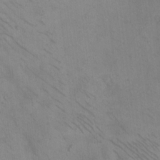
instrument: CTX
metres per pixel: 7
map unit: eHh
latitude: -10.2928
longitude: -65.8394
